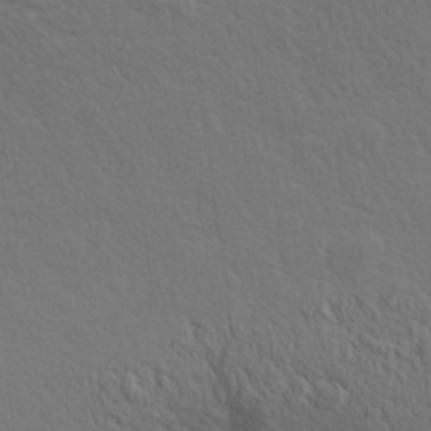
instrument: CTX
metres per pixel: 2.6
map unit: Aa
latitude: 27.5560
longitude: -144.3467
